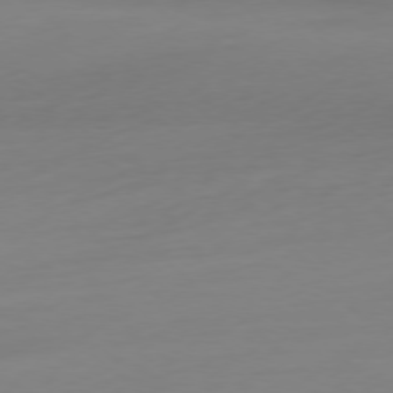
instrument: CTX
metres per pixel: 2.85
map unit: Ap
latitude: -78.2739
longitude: -66.8002
